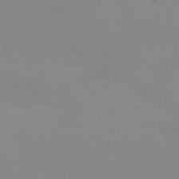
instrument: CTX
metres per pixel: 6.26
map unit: Aa
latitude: 32.3467
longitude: -145.8961
